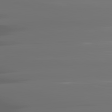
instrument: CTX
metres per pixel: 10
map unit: lApd
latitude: 82.1011
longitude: -145.0836
